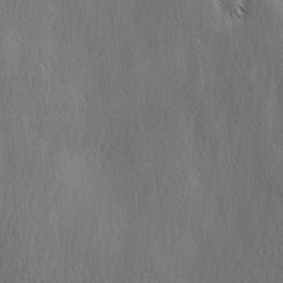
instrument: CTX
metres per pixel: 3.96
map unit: Ave
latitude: -0.6141
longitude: -112.8947
